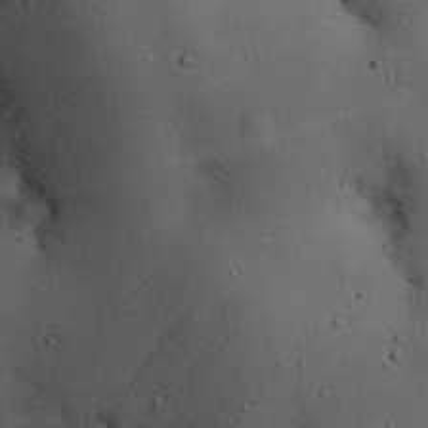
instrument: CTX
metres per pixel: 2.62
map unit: eHh
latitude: 24.9891
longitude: -72.4412
